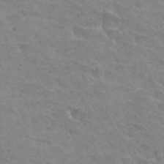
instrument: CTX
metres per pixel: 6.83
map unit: Hto
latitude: 33.1970
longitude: -41.7449
